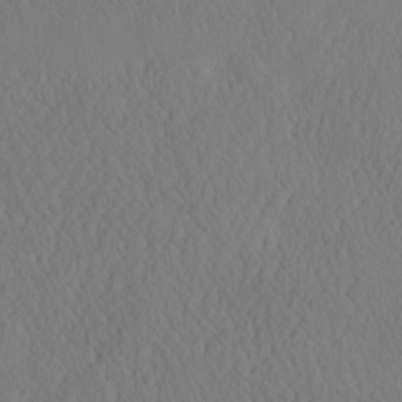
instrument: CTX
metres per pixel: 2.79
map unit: eHh
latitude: -3.2753
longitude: 16.0094
